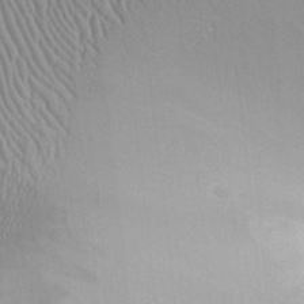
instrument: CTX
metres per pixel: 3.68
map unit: Aa
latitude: 31.1970
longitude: -141.3481
